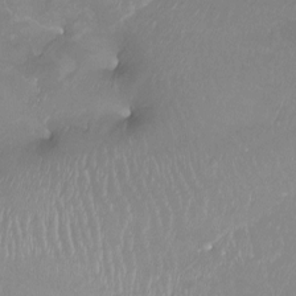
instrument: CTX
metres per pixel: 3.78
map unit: Htu
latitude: -13.5210
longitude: -45.7827
